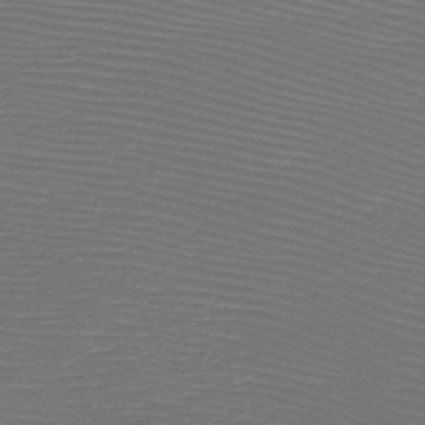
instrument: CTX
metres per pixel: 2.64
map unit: HNb
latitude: -48.3118
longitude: -41.8772
